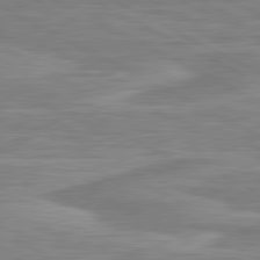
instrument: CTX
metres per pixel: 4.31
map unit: lApd
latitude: 80.7435
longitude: 172.6140
